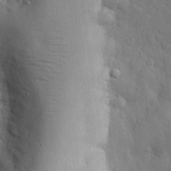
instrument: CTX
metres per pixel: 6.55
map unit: eHh
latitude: 28.9891
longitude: -75.8583
